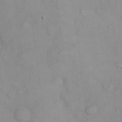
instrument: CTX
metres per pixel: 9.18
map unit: eHh
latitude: 22.4601
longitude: -59.5938
